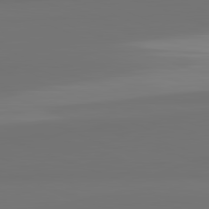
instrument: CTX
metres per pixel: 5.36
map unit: lApd
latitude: 82.3089
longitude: 159.6721
